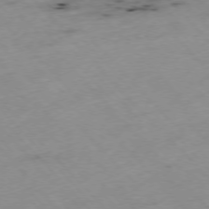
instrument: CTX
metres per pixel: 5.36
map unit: Ap
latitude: -76.8030
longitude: -60.6868
